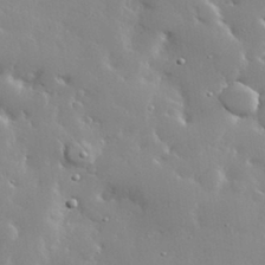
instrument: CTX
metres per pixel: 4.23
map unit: lHvf
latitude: 33.0836
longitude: -93.0080
